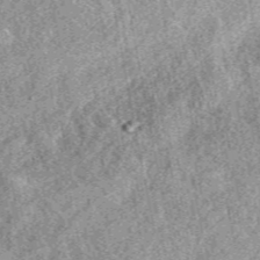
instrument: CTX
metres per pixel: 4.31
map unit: eAb
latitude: 39.4048
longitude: 109.7478
